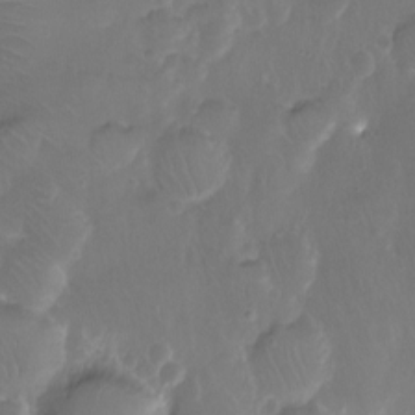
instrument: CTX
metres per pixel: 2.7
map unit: Ht
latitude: -11.6344
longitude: -44.0822
